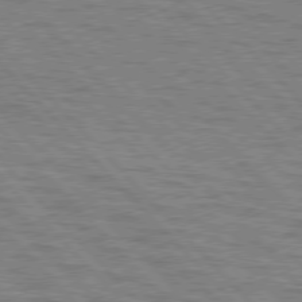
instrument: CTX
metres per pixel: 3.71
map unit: lApd
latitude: 77.1592
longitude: -72.0444
